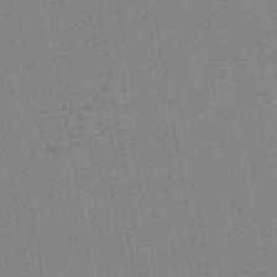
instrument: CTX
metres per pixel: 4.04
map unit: lHb
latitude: -45.7856
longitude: 69.3320
